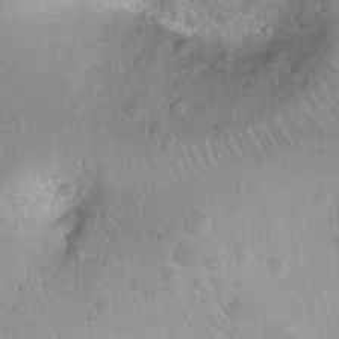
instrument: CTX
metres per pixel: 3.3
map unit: Ht
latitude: -2.2550
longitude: -26.7813
